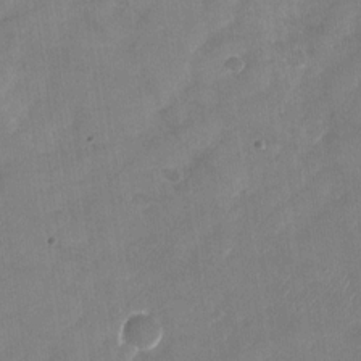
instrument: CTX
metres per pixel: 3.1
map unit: Nhu
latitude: -27.5399
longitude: -62.6680
